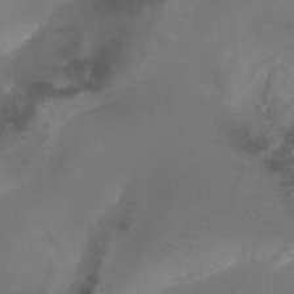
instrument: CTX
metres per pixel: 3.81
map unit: Nhu
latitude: -4.7841
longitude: -75.9528
